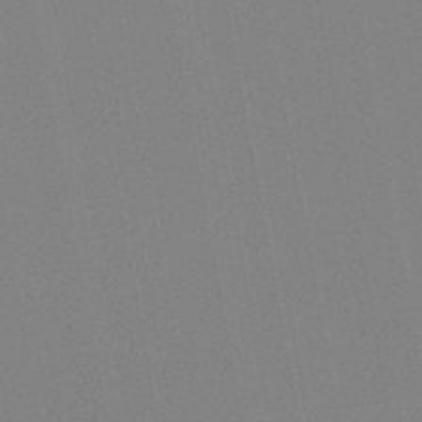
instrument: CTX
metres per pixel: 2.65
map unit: lHb
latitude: -46.5196
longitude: 69.6721
